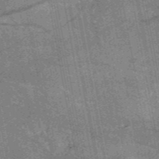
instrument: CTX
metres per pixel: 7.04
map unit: HNb
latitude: -54.0850
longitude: -41.0647
